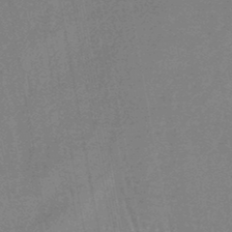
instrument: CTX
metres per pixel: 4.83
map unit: eHb
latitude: -45.7100
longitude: 79.8044
